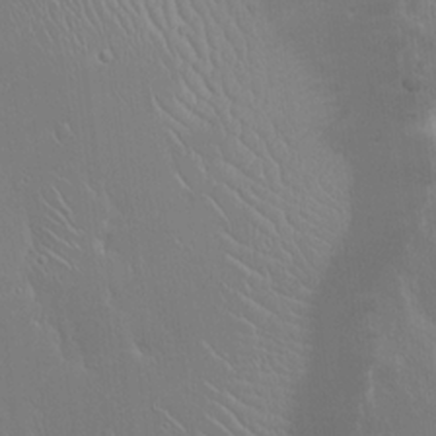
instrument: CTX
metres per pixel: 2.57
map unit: Hto
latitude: 17.8205
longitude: -58.5735
